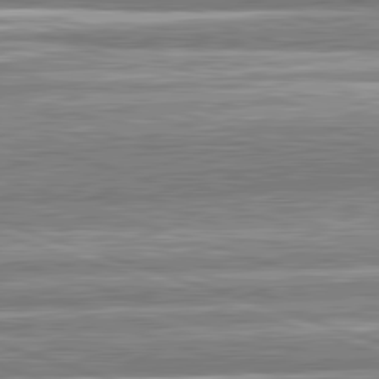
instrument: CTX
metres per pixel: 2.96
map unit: lApd
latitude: 82.4034
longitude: 167.7289
